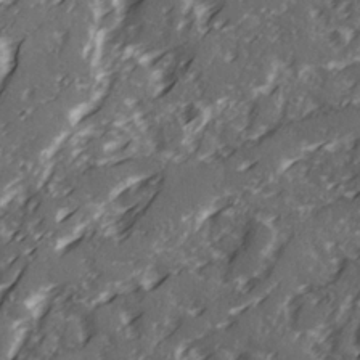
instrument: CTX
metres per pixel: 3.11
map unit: Ave
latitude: 20.8191
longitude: -131.3104
